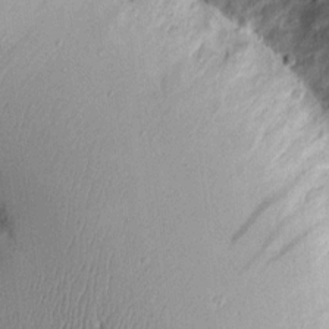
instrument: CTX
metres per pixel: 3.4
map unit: Aa
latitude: 10.1956
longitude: -128.3467
